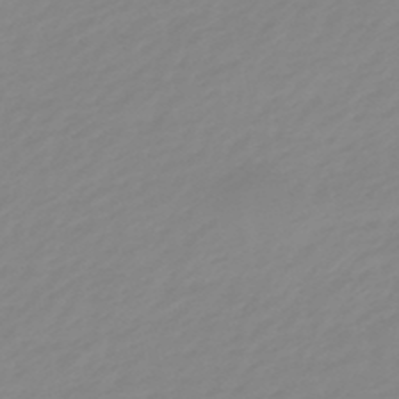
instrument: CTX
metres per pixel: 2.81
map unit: eHb
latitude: -48.4818
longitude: 84.3684
